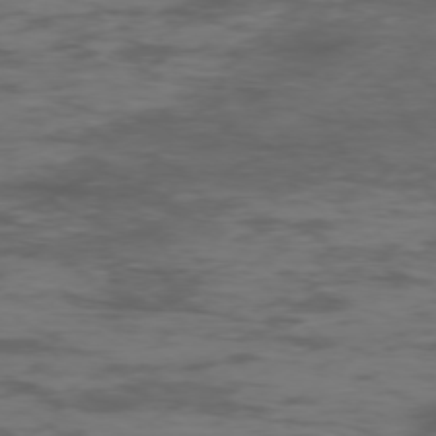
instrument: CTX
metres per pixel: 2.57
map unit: Hpe
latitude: -75.4455
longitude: -19.7638
